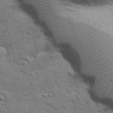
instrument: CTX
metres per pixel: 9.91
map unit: Nhu
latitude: 24.2711
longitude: -73.4427
